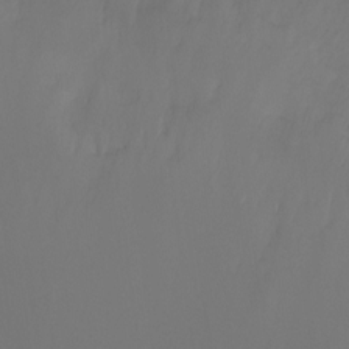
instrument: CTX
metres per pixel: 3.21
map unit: Ht
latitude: -6.4062
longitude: -26.6113
